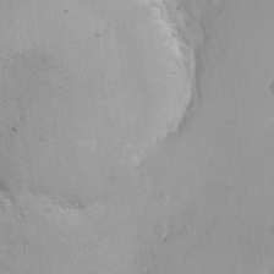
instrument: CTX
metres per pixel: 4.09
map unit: Nhe
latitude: -2.6707
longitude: -59.2348
